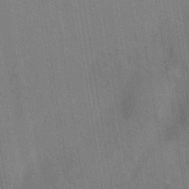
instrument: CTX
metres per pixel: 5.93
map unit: eHh
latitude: -39.3321
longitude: -26.8947
